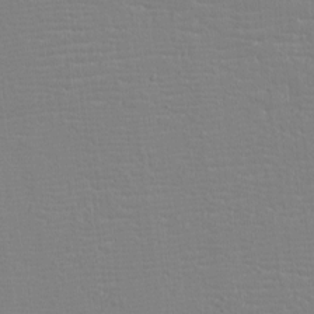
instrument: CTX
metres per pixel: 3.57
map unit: eHh
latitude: -3.6154
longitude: -85.9150
